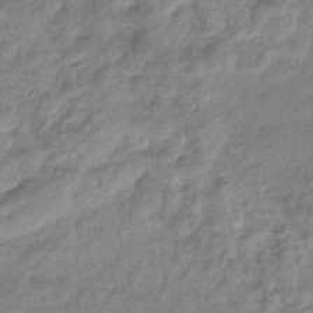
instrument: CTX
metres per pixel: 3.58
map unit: eHb
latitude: -38.0094
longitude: 80.4251
